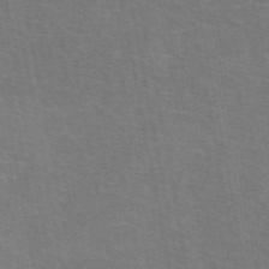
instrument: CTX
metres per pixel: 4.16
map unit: eAb
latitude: 50.7057
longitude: 104.9919
